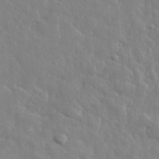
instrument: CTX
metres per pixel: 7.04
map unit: lHvf
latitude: 35.5182
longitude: -88.0633
